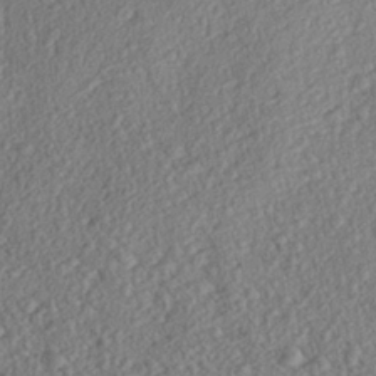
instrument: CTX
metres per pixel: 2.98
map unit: Aa
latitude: 27.7450
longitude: -144.0255
